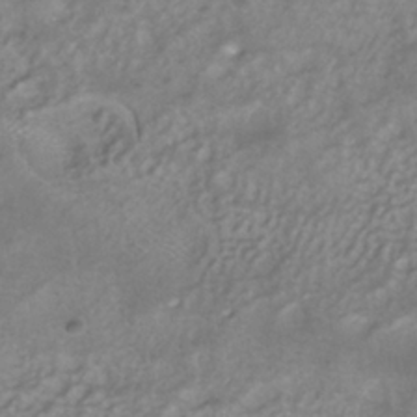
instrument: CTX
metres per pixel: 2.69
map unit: ANa
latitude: -37.3698
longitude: 94.5195
